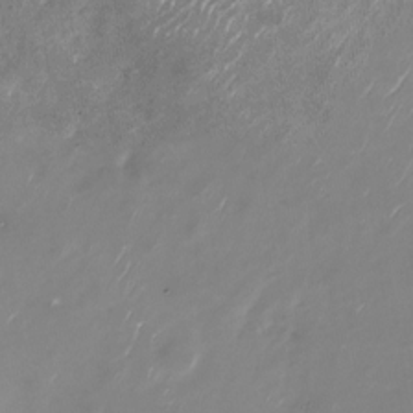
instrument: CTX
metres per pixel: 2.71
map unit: Nhu
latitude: -28.9731
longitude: -76.2522
